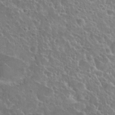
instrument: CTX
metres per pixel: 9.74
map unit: Nhu
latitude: 25.4426
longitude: -51.1214
